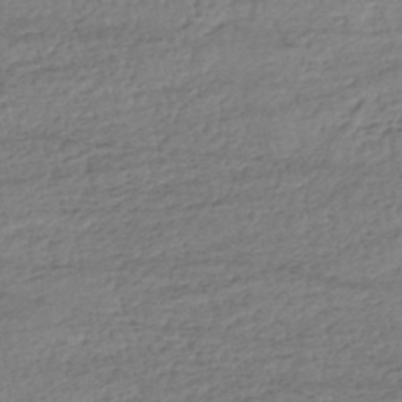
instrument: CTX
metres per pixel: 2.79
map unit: HNhu
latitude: -43.6721
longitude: 105.4643
